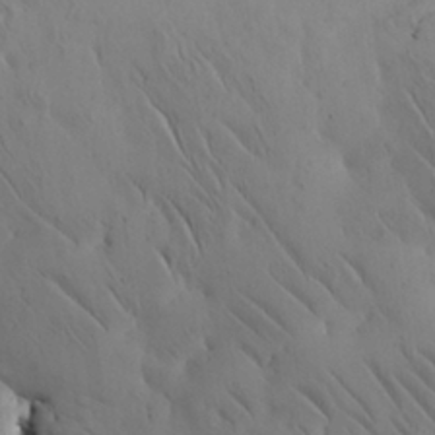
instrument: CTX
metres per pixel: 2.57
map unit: Nhu
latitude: 27.5371
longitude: -72.0255
